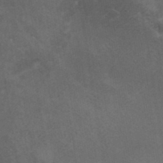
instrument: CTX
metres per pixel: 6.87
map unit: ANa
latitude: 39.0647
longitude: 29.3888
